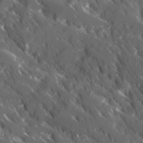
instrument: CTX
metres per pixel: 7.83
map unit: Ave
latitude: 17.4993
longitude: -130.2145
